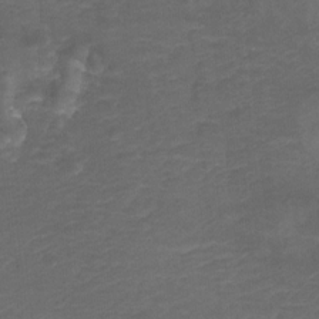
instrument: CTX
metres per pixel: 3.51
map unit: Hto
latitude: 4.8569
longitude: -32.4034
